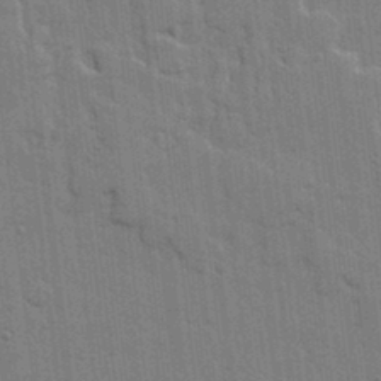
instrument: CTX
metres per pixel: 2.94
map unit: lHvf
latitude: 18.0255
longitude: -113.3859
